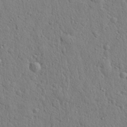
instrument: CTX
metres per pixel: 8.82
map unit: eHh
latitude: 28.7813
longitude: -74.8380
